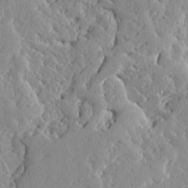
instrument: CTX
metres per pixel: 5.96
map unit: Ave
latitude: 13.2537
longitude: -133.8394
